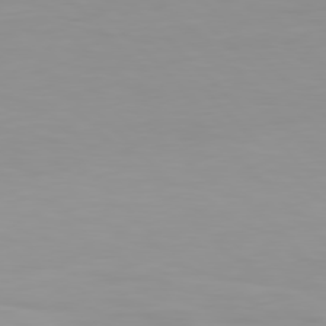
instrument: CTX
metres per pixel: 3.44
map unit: Hpe
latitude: 78.0822
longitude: -166.9891
